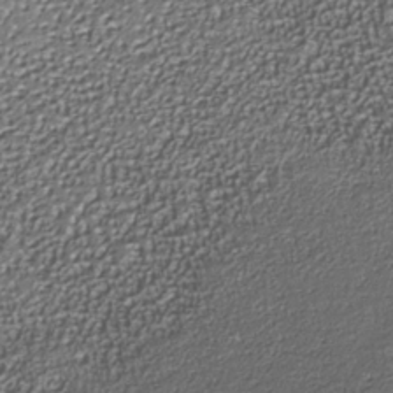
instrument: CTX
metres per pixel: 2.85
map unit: Nhe
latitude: -37.9556
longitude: -89.1970
